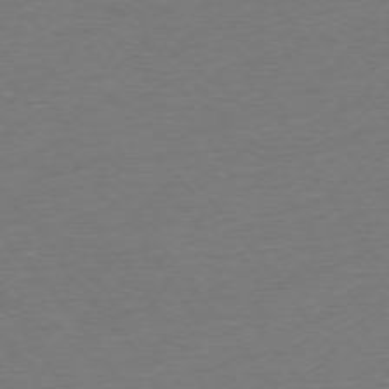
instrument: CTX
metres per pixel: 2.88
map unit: Ap
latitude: -74.9542
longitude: -89.2159
